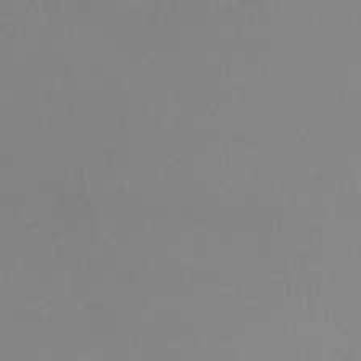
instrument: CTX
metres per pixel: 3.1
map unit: lHb
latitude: -41.6155
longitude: 71.0675
